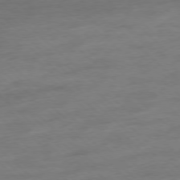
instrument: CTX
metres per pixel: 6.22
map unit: Ap
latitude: -77.8800
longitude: -97.9906
